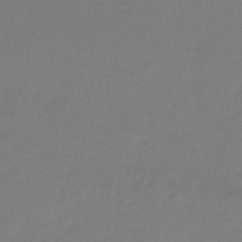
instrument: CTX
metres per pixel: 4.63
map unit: HNhu
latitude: -46.0661
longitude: 92.1795
